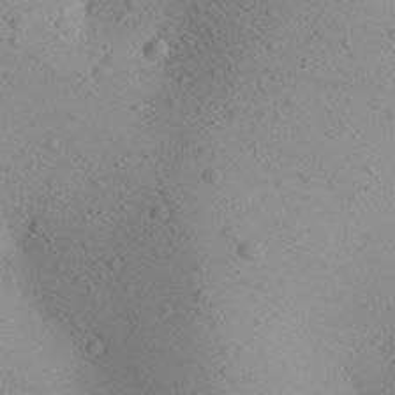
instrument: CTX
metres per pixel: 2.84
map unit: Aa
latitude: 24.3089
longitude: -144.5357
